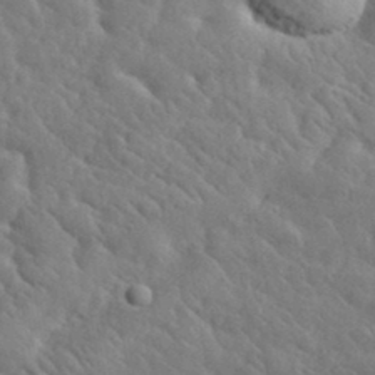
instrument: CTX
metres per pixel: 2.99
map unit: lHvf
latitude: 36.6113
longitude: -87.5182
